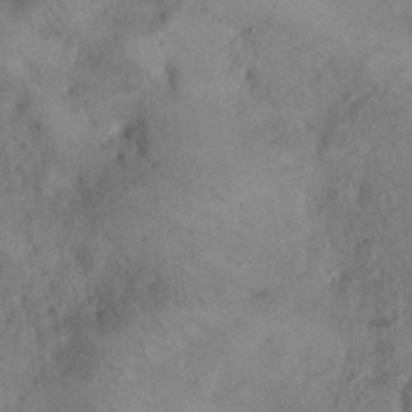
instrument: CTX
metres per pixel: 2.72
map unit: eHh
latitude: 20.8947
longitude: -60.2522
